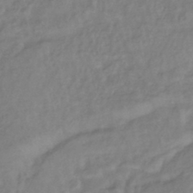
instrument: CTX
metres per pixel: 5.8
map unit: eHb
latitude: -43.0864
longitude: 81.8612
